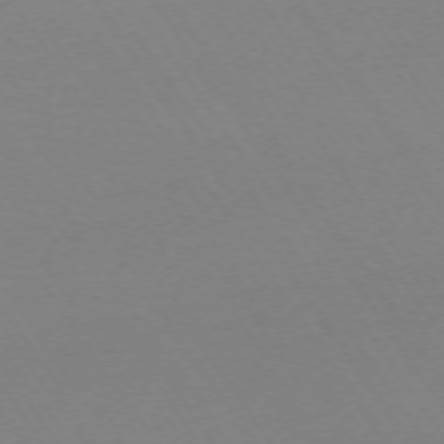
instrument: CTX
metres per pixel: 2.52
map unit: Ap
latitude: -73.7855
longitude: -71.8205
